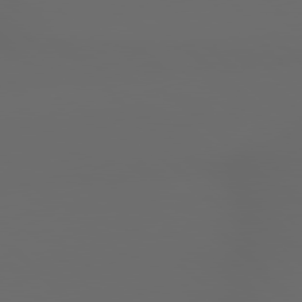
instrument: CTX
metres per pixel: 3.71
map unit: lApd
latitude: 79.0270
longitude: -166.7813
